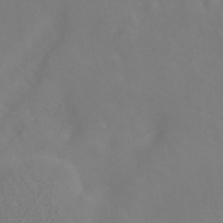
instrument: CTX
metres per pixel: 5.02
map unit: ANa
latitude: 40.5734
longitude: 22.5196
